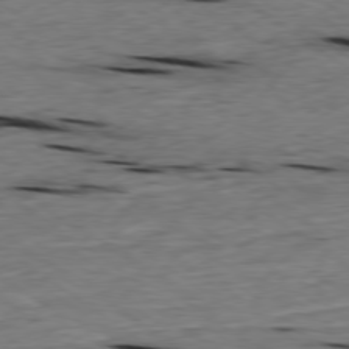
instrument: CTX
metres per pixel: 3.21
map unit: Ap
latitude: -79.1998
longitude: -91.1592
